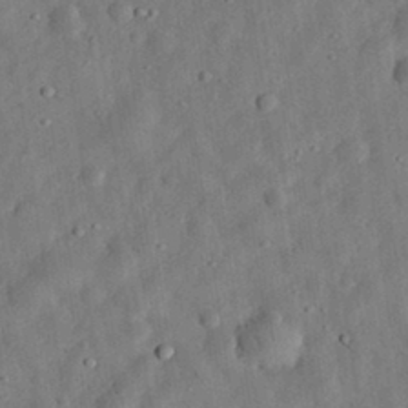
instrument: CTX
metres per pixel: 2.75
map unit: eHh
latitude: 32.6302
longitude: -75.0270
